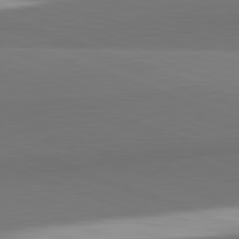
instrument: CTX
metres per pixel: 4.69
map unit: lApd
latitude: 82.2900
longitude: 149.1243
